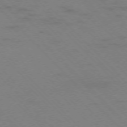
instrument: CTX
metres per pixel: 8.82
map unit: Ap
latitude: -75.7478
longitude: -79.0081
